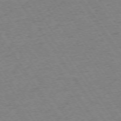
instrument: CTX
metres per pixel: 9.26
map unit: Ap
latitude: -74.5007
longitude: -78.2901
